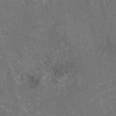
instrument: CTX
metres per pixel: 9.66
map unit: eAb
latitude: 46.2712
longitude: 107.0298
